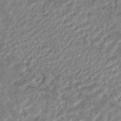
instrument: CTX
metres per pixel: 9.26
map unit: HNhu
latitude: -44.7463
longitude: 103.8233
